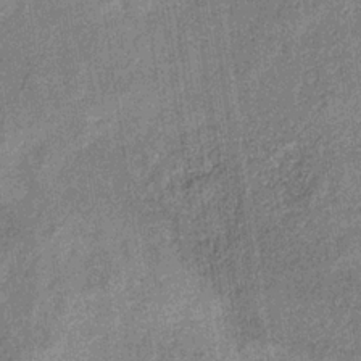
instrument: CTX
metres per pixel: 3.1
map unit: HNb
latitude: -32.0850
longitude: 57.8611
